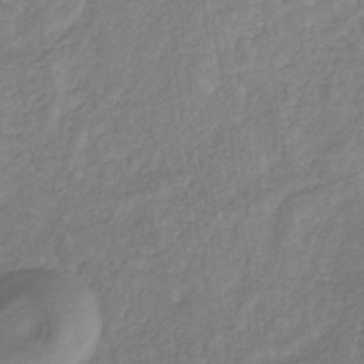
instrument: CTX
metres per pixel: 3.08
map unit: eHb
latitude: -30.0850
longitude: 64.0850
